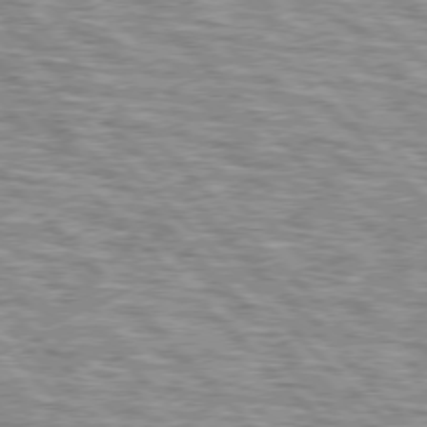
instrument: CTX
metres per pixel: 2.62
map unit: lApd
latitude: 76.3656
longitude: -83.6127
